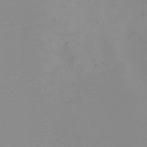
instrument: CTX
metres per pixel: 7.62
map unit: eHh
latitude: -5.4076
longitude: -84.7813
